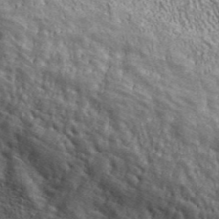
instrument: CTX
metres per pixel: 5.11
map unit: ANa
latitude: 42.8380
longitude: -88.6680
